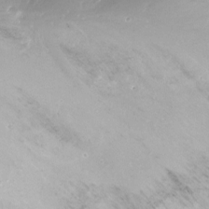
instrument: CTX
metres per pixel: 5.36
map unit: Nhu
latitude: -12.1795
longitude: -38.6490
